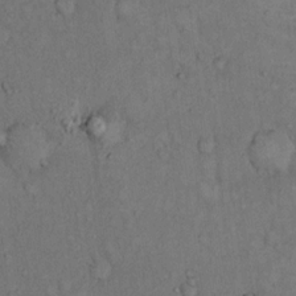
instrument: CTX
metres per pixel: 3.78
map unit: Hto
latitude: 15.0459
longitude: -61.8205
